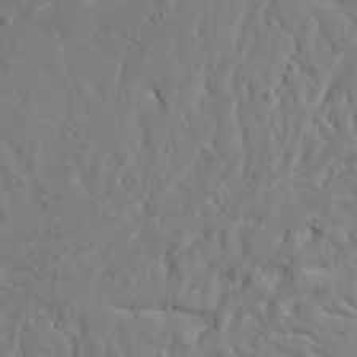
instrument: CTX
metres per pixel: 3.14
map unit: Aa
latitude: 31.2348
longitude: -132.5735
